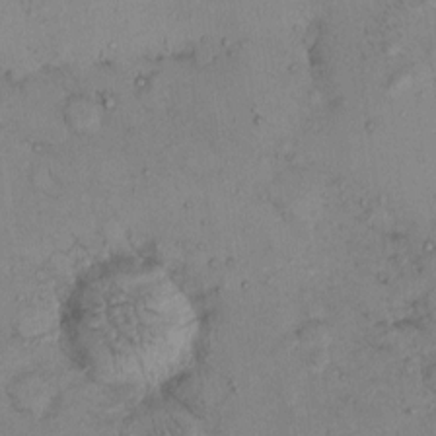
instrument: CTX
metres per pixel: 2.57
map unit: eHh
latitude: 0.0633
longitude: 16.7086
